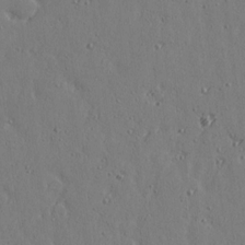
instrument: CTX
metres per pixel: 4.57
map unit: Ave
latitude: 14.8569
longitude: -106.0822
